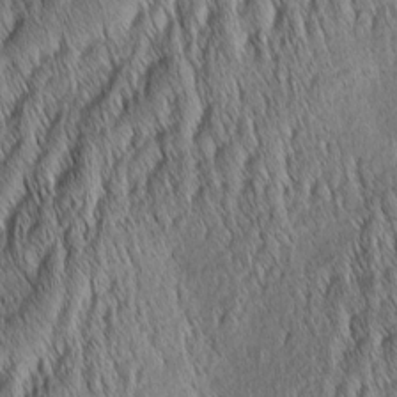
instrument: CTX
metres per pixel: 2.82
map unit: Aa
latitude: 6.6113
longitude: -130.3279
